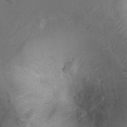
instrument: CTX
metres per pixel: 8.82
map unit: Ht
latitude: 5.0647
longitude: -29.7260
